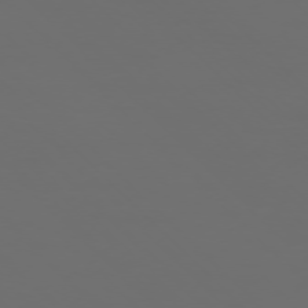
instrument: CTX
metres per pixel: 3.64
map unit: Ap
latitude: -76.3495
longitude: -82.5167
